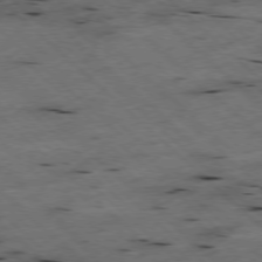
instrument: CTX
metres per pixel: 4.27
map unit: Hpe
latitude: -78.0850
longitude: -19.4615
